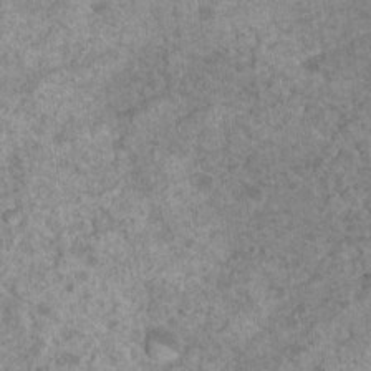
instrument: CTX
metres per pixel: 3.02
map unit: Nhu
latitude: 17.3293
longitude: -31.3293
